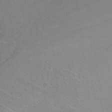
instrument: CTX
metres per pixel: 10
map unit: Nhu
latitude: -9.6722
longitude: -70.1389
